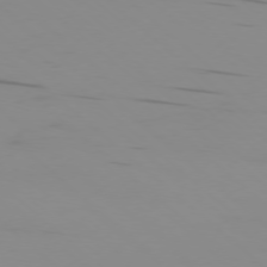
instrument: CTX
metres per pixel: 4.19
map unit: Ap
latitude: -77.3699
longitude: -67.1781
